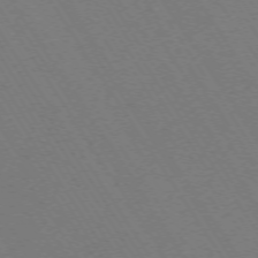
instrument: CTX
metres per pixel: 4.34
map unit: Ap
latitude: -73.2943
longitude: -70.6868
